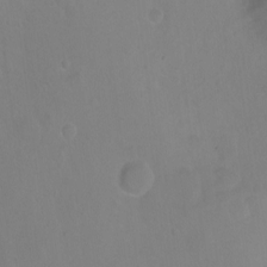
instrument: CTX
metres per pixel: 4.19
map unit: Hto
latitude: -7.4643
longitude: -44.3656
